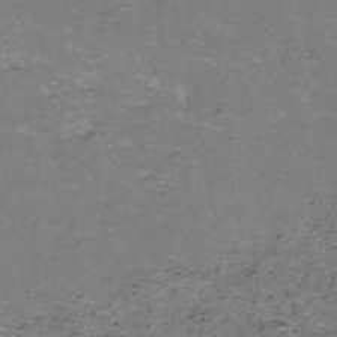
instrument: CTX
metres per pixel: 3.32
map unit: ANa
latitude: -40.5763
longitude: 103.3699
